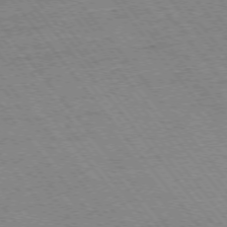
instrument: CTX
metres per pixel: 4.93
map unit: Ap
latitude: -75.5588
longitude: -87.4048
